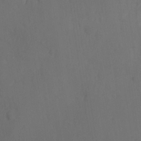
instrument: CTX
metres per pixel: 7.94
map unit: Ave
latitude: -10.0661
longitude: -121.1781
